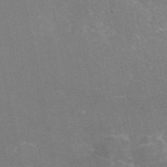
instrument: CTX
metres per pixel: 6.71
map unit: eAb
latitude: 46.8569
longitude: 115.9178
